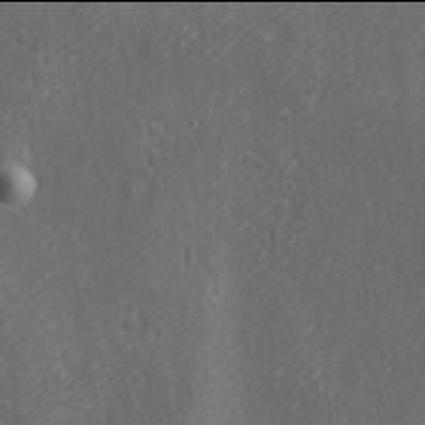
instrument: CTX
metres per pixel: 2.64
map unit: Ave
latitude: 21.9906
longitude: -137.0270
